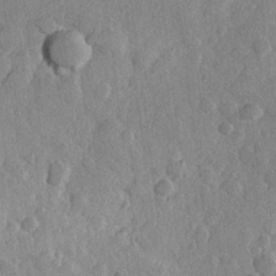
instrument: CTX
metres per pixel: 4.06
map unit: Hve
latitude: 23.3859
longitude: 148.2173
